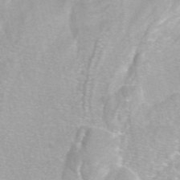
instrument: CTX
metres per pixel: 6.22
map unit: eAb
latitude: 49.1592
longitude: 118.8975
